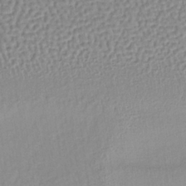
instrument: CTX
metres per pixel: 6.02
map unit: lHb
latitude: -36.3873
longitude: 61.6911
